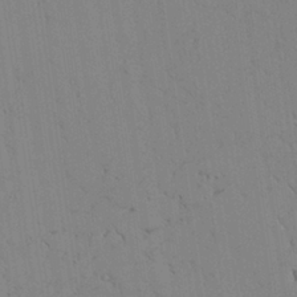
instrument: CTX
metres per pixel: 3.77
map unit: Aa
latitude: 26.2712
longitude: -137.3671
